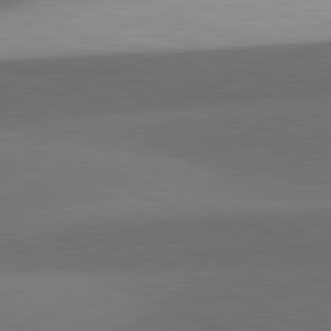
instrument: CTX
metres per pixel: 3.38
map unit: lApd
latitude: 81.7450
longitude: 138.1606
